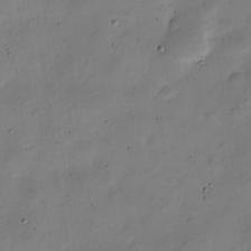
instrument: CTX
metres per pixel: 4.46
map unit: Nve
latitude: -24.8786
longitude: 105.7855
